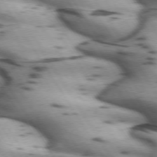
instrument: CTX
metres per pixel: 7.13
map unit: lApd
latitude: 72.0444
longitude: -53.1403
